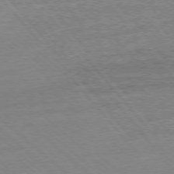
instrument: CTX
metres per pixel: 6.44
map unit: Ap
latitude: -77.4076
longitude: -96.7435
